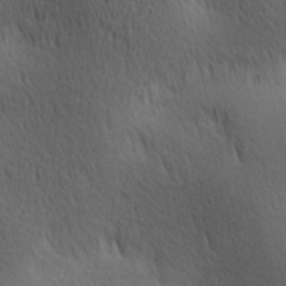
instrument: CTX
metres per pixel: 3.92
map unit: lAa
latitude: 11.2537
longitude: -108.2900
